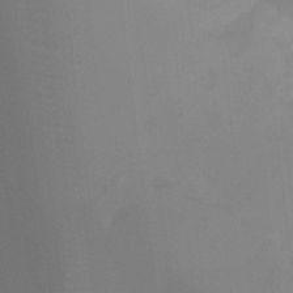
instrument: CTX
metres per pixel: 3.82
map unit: Ht
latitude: -9.3510
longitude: -33.6316
